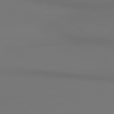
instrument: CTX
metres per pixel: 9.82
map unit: lApd
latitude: 80.8380
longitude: 152.0283
